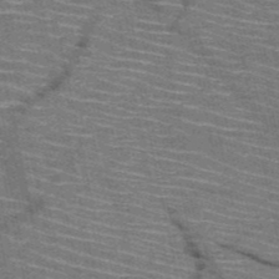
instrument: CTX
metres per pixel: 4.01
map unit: HNb
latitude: -51.1242
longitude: -43.9528
